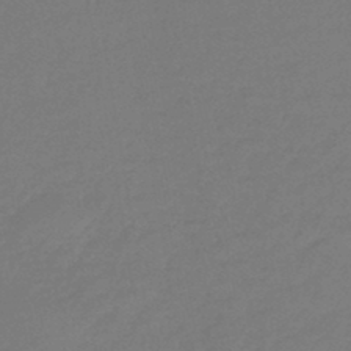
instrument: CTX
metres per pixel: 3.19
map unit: lHb
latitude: -44.9542
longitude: 59.7288
